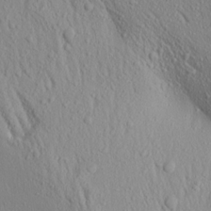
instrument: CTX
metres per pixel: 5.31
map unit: Aa
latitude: 18.4601
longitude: -147.6316
